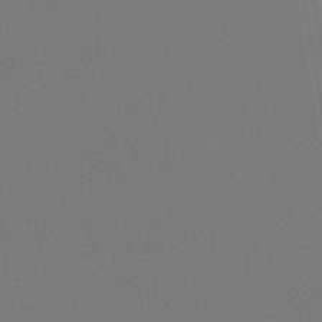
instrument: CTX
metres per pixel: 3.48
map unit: lHb
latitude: -40.9164
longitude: 69.5966
